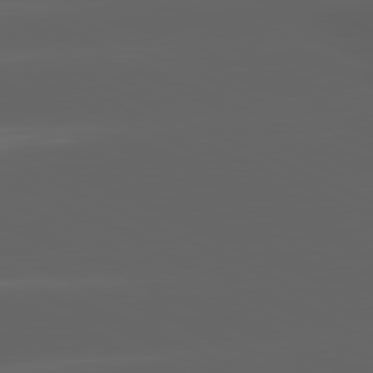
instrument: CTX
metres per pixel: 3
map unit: lApd
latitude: 81.4804
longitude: -146.3279
